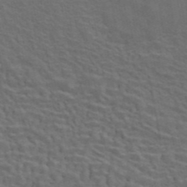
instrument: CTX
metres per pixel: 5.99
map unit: ANa
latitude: 42.6680
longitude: 14.0472
